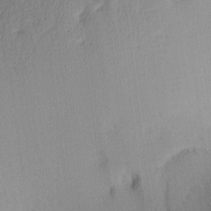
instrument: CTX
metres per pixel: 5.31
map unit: lAa
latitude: -8.3306
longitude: -124.5545
